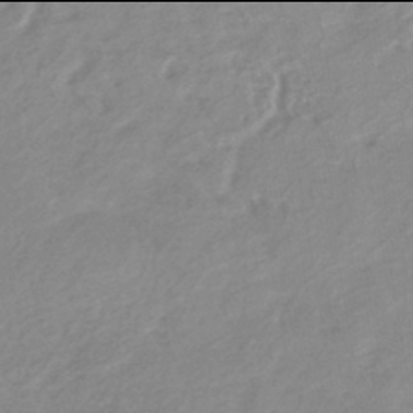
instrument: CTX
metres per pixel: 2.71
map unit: HNhu
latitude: -42.0094
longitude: 90.9353
